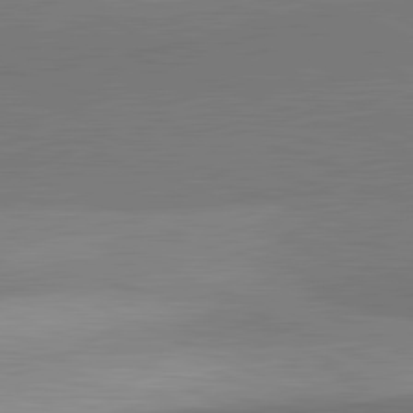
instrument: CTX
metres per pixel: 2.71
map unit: lApd
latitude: 81.8583
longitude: 139.3321
